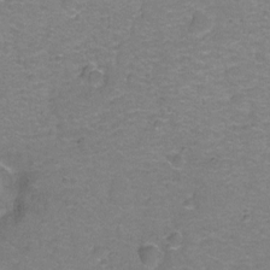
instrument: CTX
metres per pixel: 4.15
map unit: Hto
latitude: -1.2754
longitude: -34.2333
